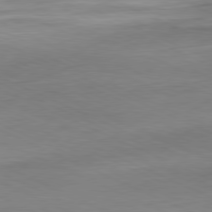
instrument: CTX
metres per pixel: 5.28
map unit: Ap
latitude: -81.6344
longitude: -75.2537
